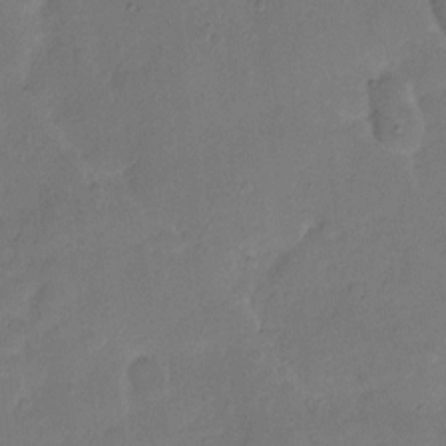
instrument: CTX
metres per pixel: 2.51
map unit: Hto
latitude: 4.7246
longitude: -61.3481
